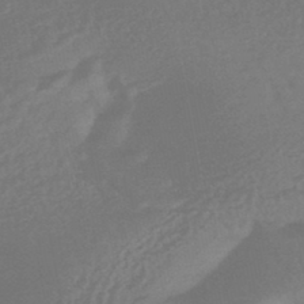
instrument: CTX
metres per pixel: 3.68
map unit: HNhu
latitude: -45.5021
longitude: 91.4833
